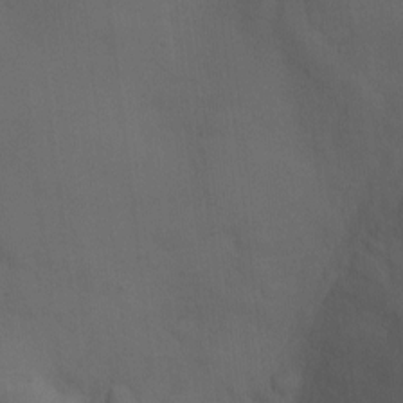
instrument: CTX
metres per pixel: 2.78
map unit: Ht
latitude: 1.5560
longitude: -22.9514
